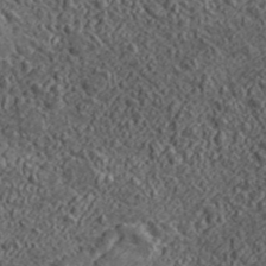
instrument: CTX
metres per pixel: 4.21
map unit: lHvf
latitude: 42.1011
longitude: -88.7625
